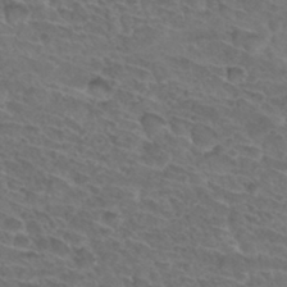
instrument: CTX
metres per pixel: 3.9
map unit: Hto
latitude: 33.0836
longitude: -46.2334
